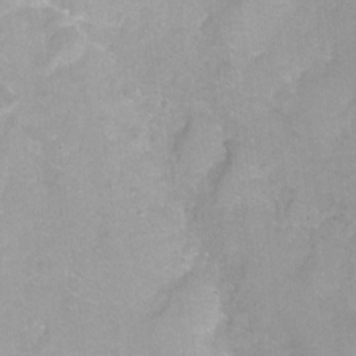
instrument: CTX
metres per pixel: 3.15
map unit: Nhu
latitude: -8.0283
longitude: -41.9150
